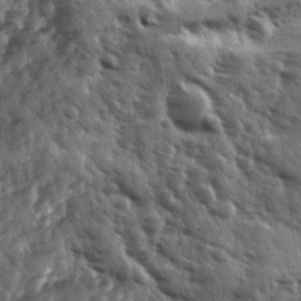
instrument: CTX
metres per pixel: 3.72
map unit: Ave
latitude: 11.2726
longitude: -103.0836
